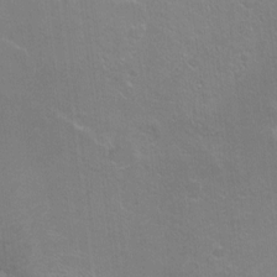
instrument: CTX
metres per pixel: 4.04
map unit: Ht
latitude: -5.8800
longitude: -36.8191
